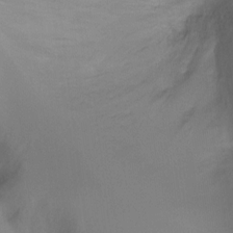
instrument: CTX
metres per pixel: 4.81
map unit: Ht
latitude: -8.8030
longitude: -28.7624
